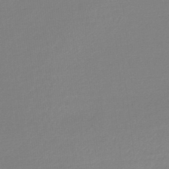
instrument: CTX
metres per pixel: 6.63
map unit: lHb
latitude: -45.7100
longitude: 65.5966
